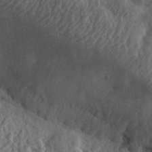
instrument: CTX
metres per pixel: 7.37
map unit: eHh
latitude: 28.7813
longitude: -76.0633
